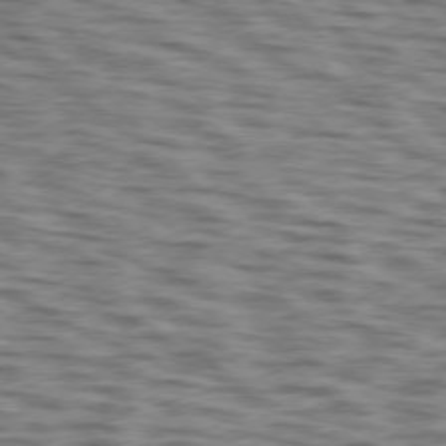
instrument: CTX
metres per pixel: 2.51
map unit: lApd
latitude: 76.5356
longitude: -70.4979
